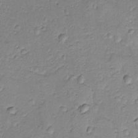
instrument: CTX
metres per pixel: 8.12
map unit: lAvf
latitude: -8.5952
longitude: -119.5182
